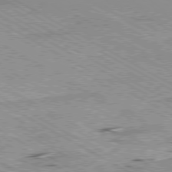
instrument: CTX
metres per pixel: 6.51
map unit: Ap
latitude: -80.3495
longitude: -53.3860
